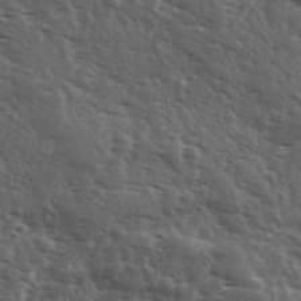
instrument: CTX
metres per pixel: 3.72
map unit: Ave
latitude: 11.3482
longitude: -103.5938
